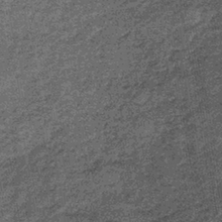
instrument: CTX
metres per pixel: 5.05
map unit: lHb
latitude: -39.2943
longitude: 66.1417
